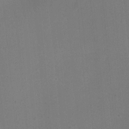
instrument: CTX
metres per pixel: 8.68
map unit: Ht
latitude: 0.3089
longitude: -34.5734
